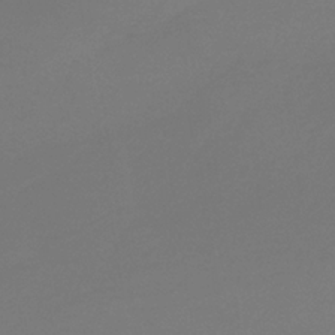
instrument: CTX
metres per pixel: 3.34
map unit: HNb
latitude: -35.5210
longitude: 55.3510
